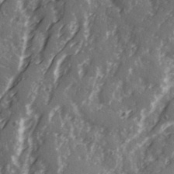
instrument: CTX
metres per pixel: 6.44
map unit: Ave
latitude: 20.9892
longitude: -131.3104
